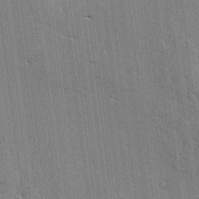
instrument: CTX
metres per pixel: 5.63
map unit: lAvf
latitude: -1.2565
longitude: -107.8016
